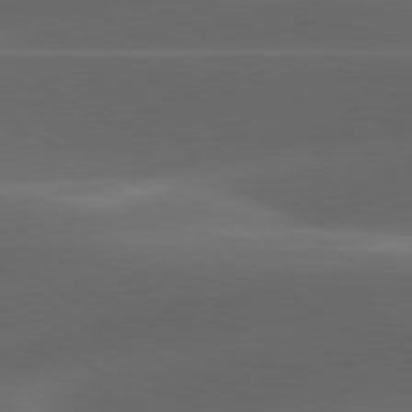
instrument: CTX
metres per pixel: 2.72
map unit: lApd
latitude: 79.1026
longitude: -48.9892
